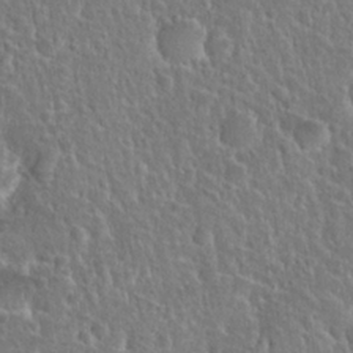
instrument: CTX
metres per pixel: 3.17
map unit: Hto
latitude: 25.1025
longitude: -50.9513
